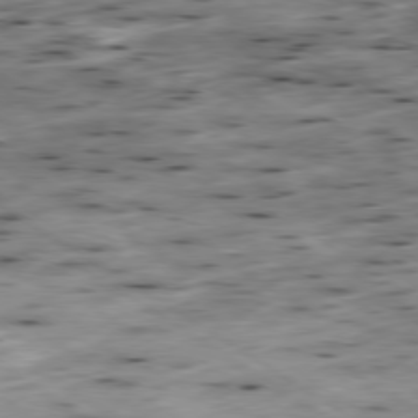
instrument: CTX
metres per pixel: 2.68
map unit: Hpe
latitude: -79.4076
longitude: -20.4412
